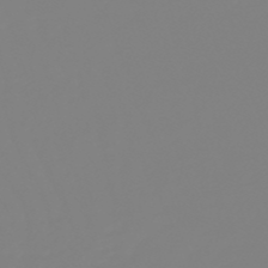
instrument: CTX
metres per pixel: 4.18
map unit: lHb
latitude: -49.3321
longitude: 81.7667
